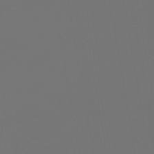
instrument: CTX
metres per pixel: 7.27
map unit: lHb
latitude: -43.6154
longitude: 63.9367
